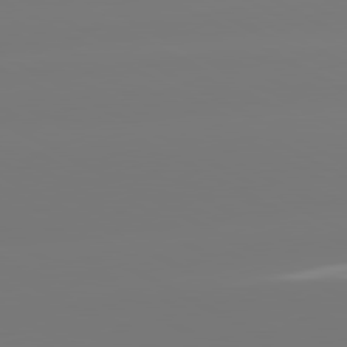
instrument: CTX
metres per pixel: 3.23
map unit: lApd
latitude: 80.8758
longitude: -156.0822
